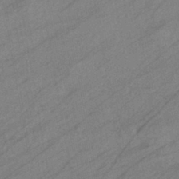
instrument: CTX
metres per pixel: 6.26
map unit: eHb
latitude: -40.8597
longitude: 83.2376
